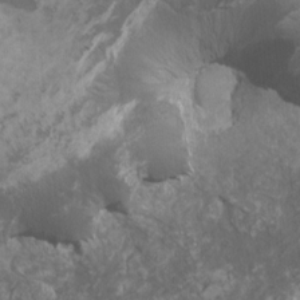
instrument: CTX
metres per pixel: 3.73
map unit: HNhu
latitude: 1.2348
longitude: 7.1053
